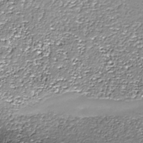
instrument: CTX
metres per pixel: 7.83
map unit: Nhe
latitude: -35.9556
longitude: -87.2537
